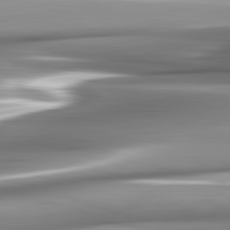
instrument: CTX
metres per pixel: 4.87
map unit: lApd
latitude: 82.5923
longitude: -140.0633
